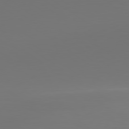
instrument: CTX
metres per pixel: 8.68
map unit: lApd
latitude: 79.8773
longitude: 158.1416
